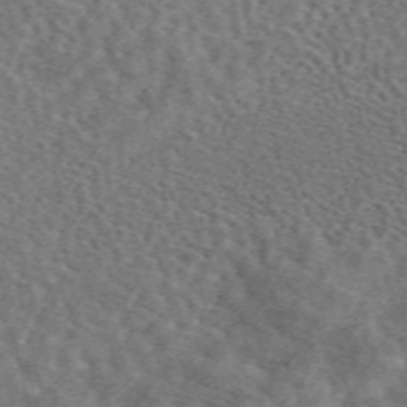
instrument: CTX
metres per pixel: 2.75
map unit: eAb
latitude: 44.9325
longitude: 111.3887
